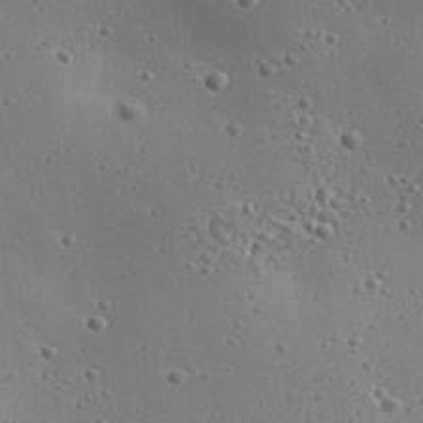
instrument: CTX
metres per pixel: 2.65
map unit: Aa
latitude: 32.9703
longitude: -133.9906
